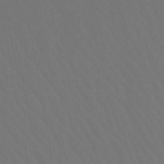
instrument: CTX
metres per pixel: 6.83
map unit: lHb
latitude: -47.9178
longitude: 74.8975
